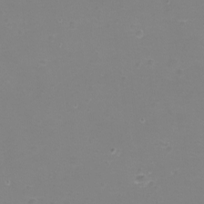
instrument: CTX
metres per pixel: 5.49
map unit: eHh
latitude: -12.1228
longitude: -60.4412
